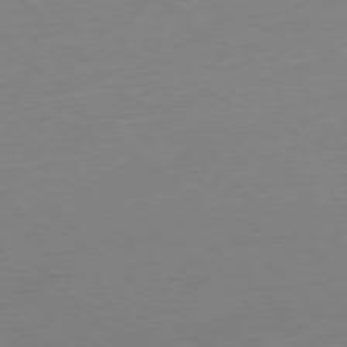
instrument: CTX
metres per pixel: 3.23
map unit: Ap
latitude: -78.3873
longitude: -57.8394
